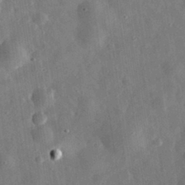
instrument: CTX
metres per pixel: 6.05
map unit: eHh
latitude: 31.8584
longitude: -77.1970
